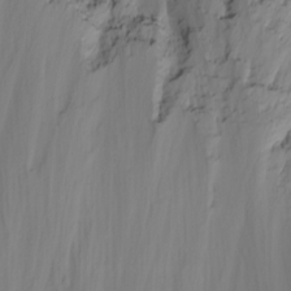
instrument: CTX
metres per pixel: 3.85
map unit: Nhu
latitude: -4.3117
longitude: -83.8772
